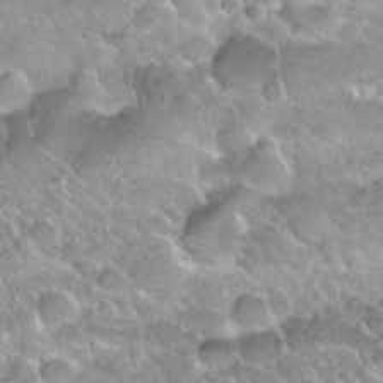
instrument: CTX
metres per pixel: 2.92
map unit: Nhu
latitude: 29.8394
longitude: -54.4601
